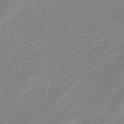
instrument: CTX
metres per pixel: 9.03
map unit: eHb
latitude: -45.4454
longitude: 82.1795
